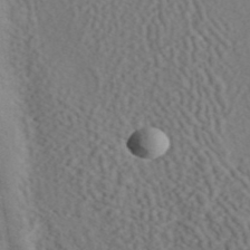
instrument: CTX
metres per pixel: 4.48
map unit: ANa
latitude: 42.1956
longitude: 54.9920
